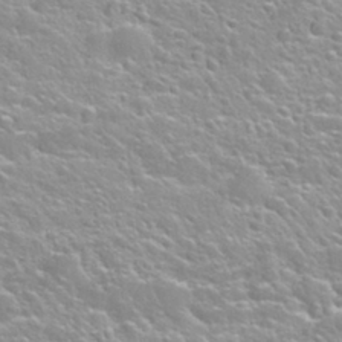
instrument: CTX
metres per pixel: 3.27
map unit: Nhu
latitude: 28.1767
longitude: -53.3482
